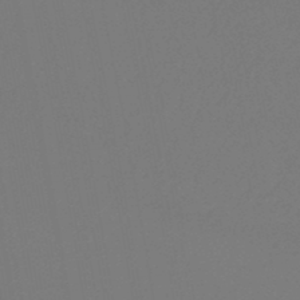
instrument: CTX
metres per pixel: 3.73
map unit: lHb
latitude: -39.9745
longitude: 73.5210
